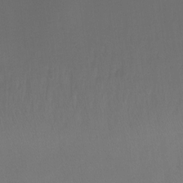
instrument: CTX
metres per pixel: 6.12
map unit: Ht
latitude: -9.7666
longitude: -46.6869
